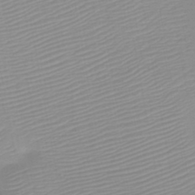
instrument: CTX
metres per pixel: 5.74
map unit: HNb
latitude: -45.5777
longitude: -43.5749
